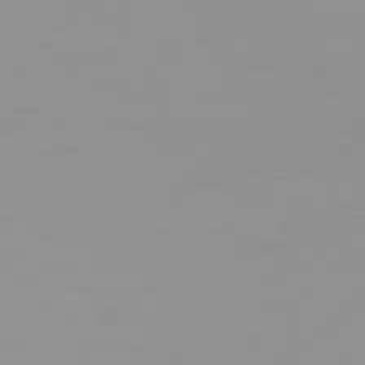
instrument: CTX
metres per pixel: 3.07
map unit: Hpe
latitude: 74.5357
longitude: -128.7624
